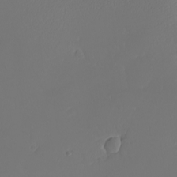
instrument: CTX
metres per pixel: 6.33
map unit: eHh
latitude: -7.7666
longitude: -69.7827
